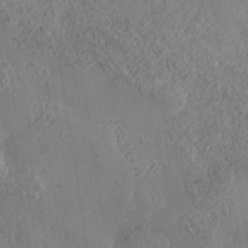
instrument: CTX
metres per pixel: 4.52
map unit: Nhe
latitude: -37.1620
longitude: 139.7100
